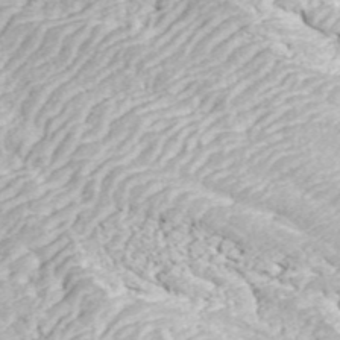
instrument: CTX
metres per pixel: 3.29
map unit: ANa
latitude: 44.5168
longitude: 38.9919
